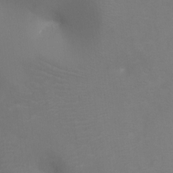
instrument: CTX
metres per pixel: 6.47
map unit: Ht
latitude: -16.5196
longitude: -42.2145
